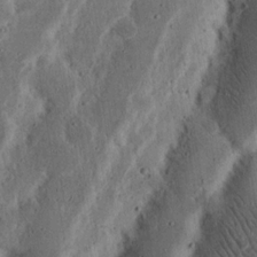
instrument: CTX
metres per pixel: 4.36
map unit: Nhu
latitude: 15.1404
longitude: -74.3845
